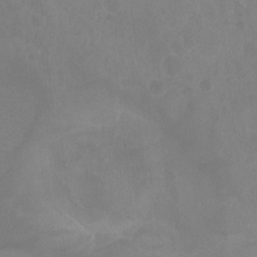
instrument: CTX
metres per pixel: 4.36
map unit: Ht
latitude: -9.6722
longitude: -39.4048
